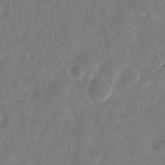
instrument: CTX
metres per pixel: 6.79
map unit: eHh
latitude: 9.7828
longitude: -72.4412
